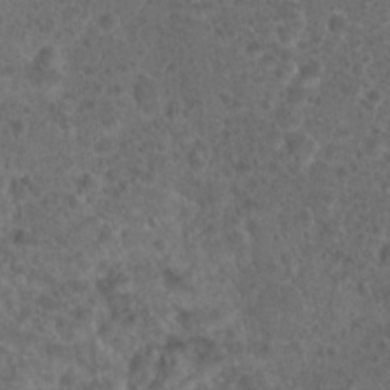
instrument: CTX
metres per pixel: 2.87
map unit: Hto
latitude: 18.9891
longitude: -40.2900
